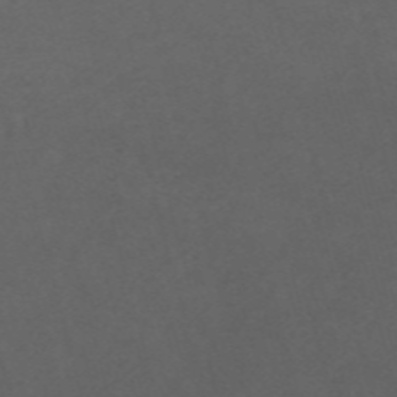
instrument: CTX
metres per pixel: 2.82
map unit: Nve
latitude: -58.4817
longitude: 59.4265
